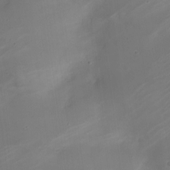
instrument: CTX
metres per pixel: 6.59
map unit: Nhe
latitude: -19.2187
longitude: 144.0094
